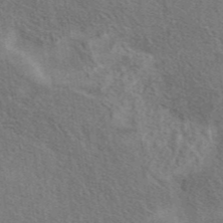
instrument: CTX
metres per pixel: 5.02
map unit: eAb
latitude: 43.0081
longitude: 110.5195
